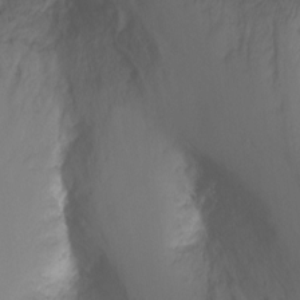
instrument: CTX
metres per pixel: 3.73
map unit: Ht
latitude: -1.8990
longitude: -27.5371
